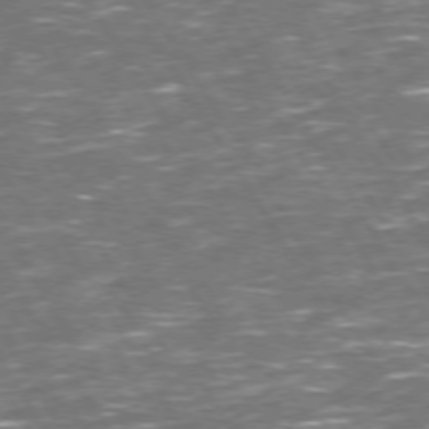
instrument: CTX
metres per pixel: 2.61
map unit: Hpe
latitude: 72.3657
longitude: -124.5356
